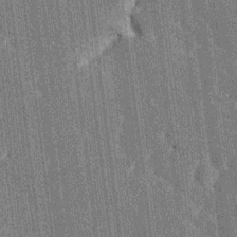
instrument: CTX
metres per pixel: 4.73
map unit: HNhu
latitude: 6.8380
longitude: -6.1956
